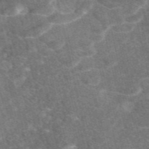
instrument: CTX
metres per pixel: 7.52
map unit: eAb
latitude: 47.3104
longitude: 119.1998
